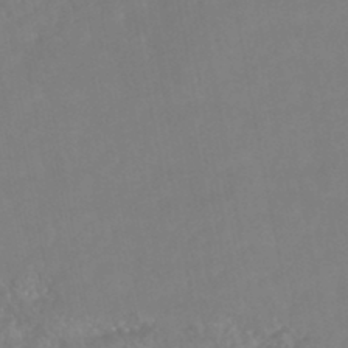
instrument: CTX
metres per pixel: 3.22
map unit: HNhu
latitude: -46.0850
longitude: 97.5210
